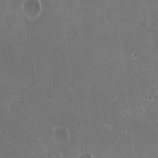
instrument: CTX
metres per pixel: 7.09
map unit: HNhu
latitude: -3.5588
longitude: -3.2726
